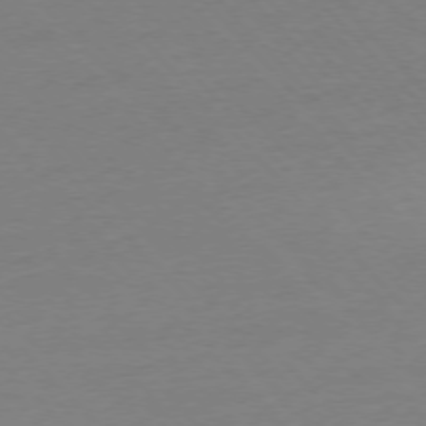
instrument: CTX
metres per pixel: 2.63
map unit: Ap
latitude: -76.4818
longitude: -92.7813
